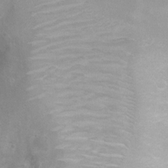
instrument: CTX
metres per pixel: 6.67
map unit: Nhu
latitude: 3.4048
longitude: -24.8380
